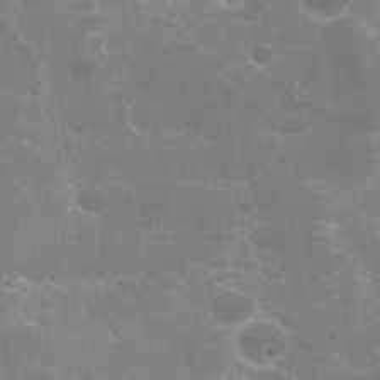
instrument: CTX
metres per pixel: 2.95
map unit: Hto
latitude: 29.9906
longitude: -43.8017
